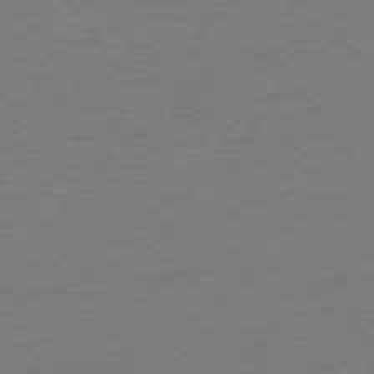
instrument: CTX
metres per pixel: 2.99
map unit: Ap
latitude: -75.1620
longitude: -83.5938
